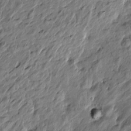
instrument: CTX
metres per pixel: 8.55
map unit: Htu
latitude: -2.3873
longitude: -179.3860
